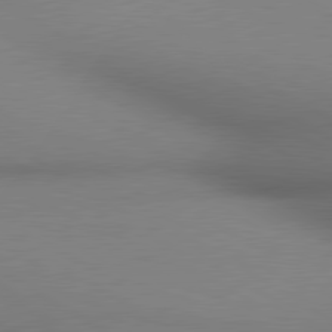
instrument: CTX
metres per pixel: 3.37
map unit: lApd
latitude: 80.4412
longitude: 134.5196
